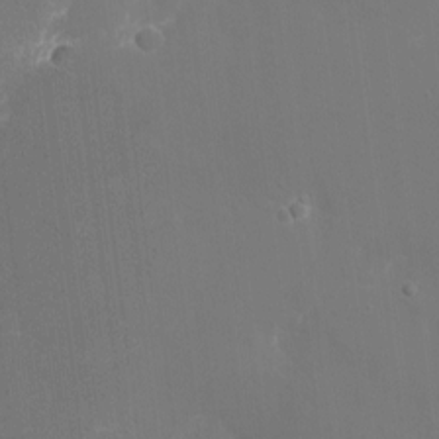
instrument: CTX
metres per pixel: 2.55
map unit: eHh
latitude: 5.1781
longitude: -69.2537
